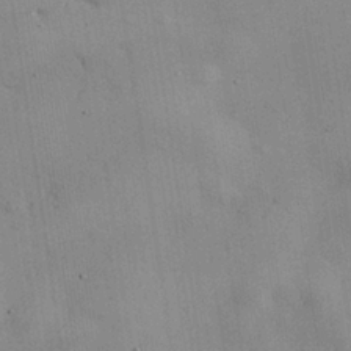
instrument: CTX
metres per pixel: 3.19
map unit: eHh
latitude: 26.4979
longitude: -68.0255
